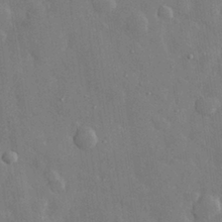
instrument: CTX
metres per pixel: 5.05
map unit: eHh
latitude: 29.1403
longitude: -79.1403
